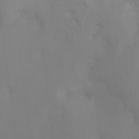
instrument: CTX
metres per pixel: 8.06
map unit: Ht
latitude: -13.5021
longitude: -44.6112
